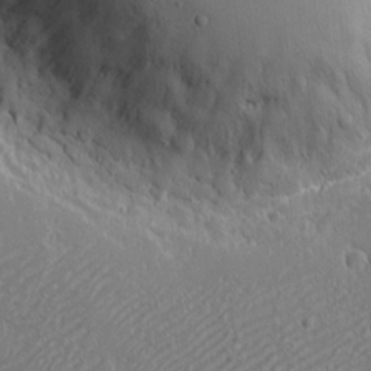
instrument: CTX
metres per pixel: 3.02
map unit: eHh
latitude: 2.3656
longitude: -78.5168
